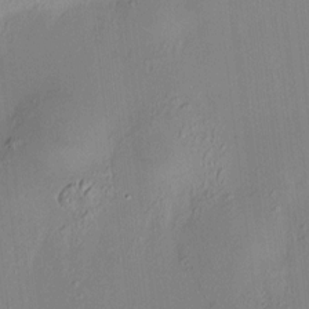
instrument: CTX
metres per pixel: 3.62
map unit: HNhu
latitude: 7.5560
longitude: 12.1984
